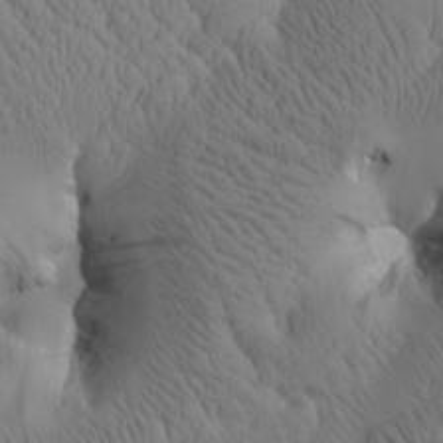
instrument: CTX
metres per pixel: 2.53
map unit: Htu
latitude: 1.1781
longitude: 175.0297
